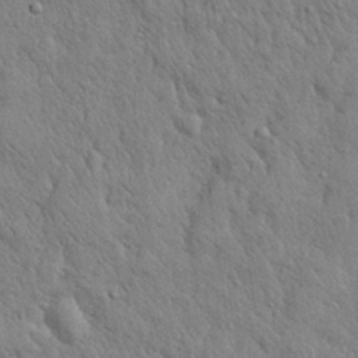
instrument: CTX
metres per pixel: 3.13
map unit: eHh
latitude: 28.5168
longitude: -75.8772
